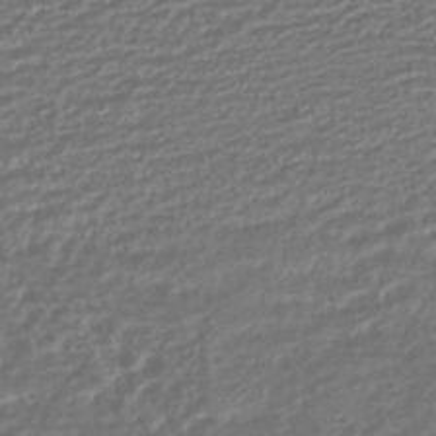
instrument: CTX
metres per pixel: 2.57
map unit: HNhu
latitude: -45.8422
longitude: 99.7855
